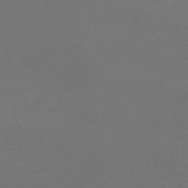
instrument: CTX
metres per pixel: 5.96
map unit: lHb
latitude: -46.2550
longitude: 60.8408
